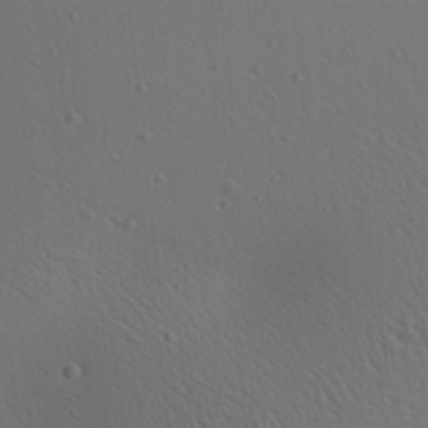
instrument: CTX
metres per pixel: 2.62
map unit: Aa
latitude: 23.1214
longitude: -138.2711
